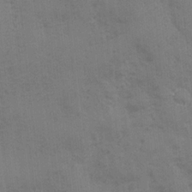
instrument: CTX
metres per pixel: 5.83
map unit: Ave
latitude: -7.4265
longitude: -120.4601
